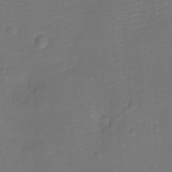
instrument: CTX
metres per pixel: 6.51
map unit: Ht
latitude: -12.1984
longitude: -24.2522
